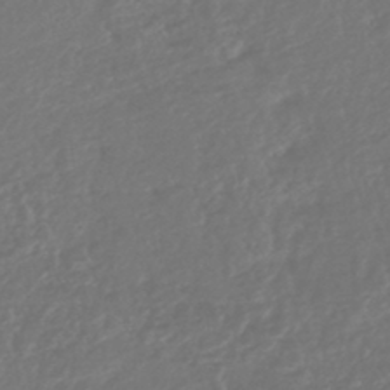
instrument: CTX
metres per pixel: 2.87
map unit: lHb
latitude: -43.1809
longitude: 70.7652
